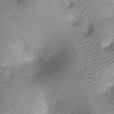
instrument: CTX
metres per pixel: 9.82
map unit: Ht
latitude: -4.5951
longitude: -28.2522
